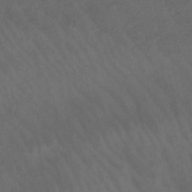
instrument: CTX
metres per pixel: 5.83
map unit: lHb
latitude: -47.6722
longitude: 70.4440
